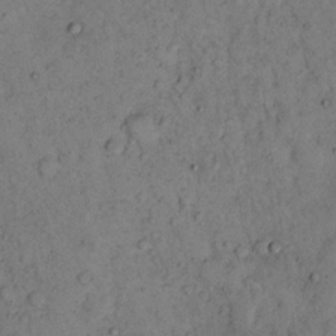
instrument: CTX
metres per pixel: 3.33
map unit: eHh
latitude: 16.3467
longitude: -62.1956
